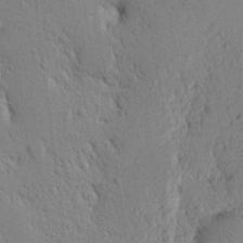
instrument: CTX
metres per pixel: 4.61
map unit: Nhu
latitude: 15.8584
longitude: -78.9325
